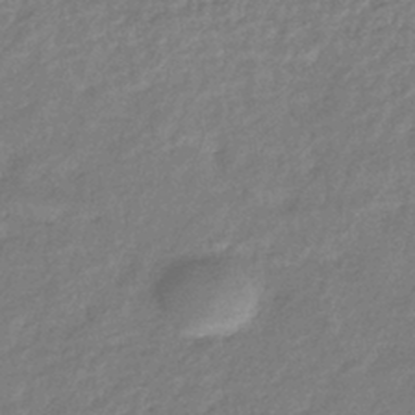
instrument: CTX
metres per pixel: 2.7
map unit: eHb
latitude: -39.2943
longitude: 81.2754
